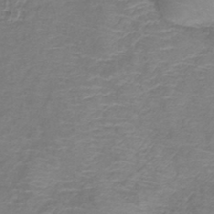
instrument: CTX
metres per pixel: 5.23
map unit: lHb
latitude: -41.9178
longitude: 78.6896
